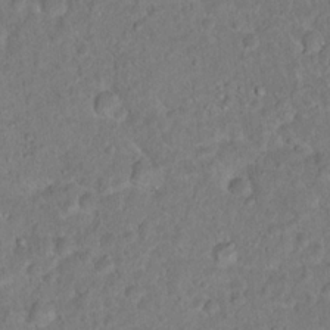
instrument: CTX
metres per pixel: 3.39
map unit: Hto
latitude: 16.9325
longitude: -40.8946
